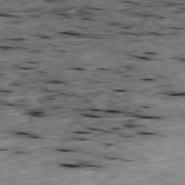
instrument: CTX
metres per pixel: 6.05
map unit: Ap
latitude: -79.5399
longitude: -90.3467
